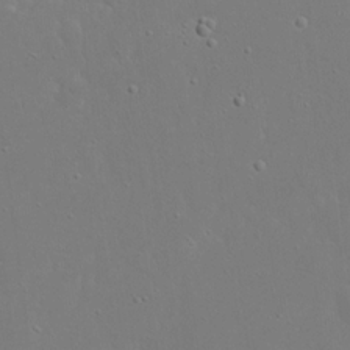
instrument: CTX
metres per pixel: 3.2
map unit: eHh
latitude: 16.9514
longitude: -71.5749
